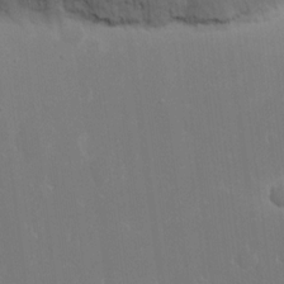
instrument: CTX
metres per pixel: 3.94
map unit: eHh
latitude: 16.0633
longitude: -72.3657
